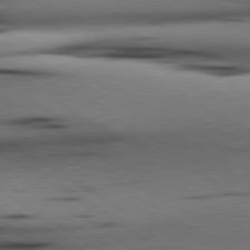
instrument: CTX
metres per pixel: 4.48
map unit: lApd
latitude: 80.4979
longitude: 159.3887
